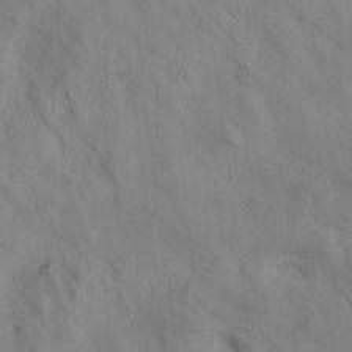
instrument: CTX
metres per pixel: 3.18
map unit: lHvf
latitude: 14.7813
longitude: 178.6896
